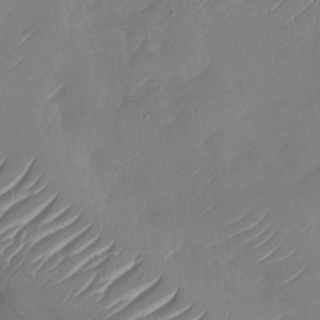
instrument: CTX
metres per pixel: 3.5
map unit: Nhu
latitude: -29.3888
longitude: -72.8758
